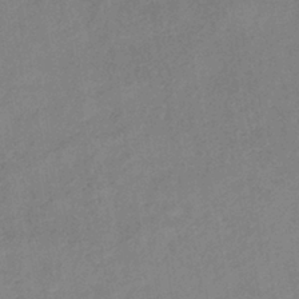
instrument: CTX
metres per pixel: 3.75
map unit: lHb
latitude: -37.4454
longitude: 72.4062
